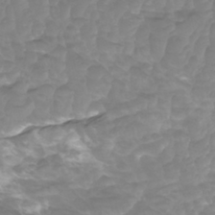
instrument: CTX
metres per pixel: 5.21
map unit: Htu
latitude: -9.8989
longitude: -75.2348
